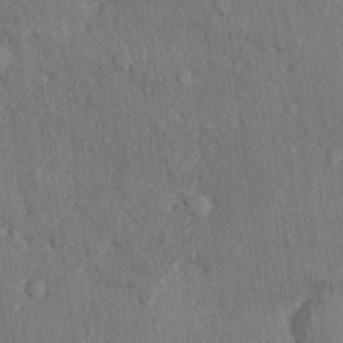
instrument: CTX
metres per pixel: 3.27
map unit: Nhu
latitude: 1.7638
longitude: -14.1578
